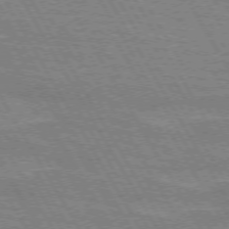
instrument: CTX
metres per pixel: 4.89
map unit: lApd
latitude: 72.4034
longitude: -55.6694
